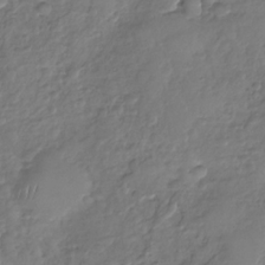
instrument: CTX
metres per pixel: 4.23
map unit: Nhu
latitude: -30.6140
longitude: -61.6505
